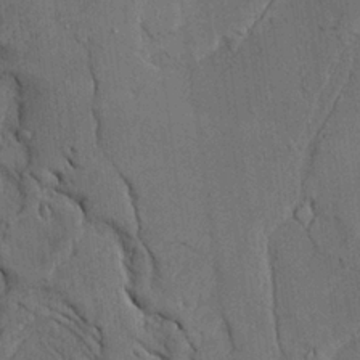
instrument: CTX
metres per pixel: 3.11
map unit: Ave
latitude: 23.7261
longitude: -133.7639
